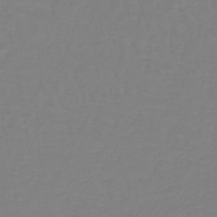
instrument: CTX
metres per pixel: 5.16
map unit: lHb
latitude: -41.1998
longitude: 60.4062
